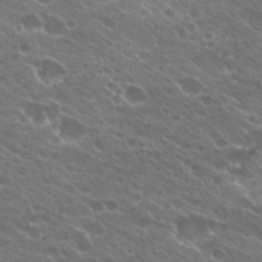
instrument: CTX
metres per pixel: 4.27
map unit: Hto
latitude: 25.3103
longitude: -37.1592
